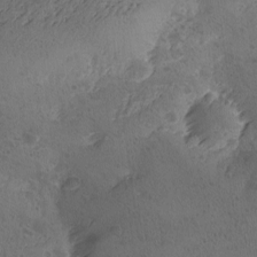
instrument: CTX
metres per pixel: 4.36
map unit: Ave
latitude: -9.0864
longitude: -118.3278
